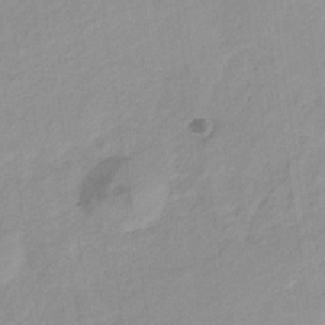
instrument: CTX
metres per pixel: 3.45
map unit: eHb
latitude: -33.1243
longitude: 70.9542
